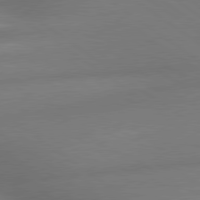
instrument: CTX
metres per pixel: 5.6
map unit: lApd
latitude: 79.9906
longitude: -167.8394
